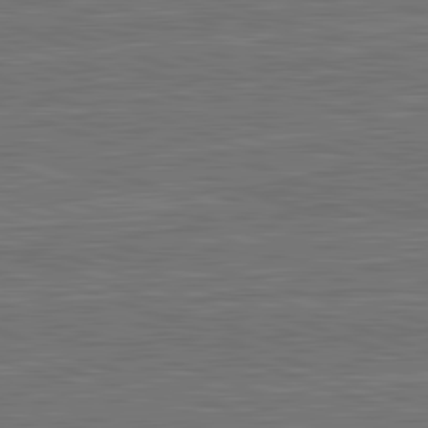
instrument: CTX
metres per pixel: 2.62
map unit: lApd
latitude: 82.8002
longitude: 175.1998
